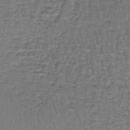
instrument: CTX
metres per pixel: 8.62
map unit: lHb
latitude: -43.5021
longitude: 58.3306
